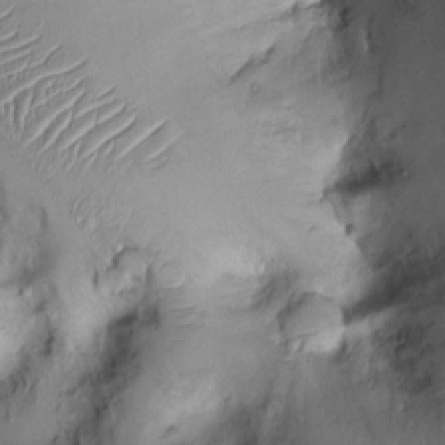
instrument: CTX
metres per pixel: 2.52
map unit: Ht
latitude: -2.3684
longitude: -13.5560
